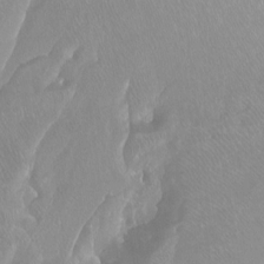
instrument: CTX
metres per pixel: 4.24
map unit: Ht
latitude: -15.0109
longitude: -43.9906
